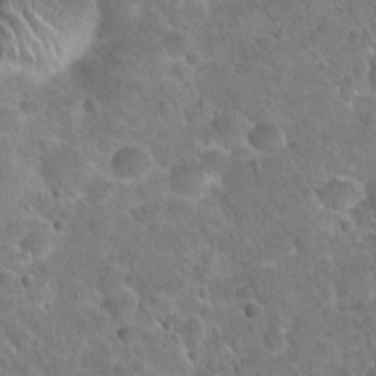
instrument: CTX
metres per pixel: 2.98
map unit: Hto
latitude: 21.4238
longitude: -48.8002
